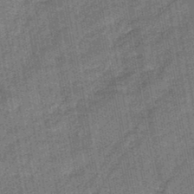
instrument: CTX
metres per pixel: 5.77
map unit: HNb
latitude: -36.0661
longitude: 51.3699
